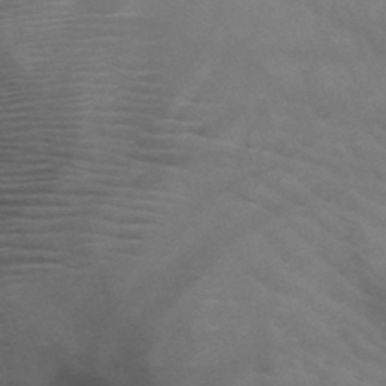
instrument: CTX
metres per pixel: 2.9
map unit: HNb
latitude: -49.9178
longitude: -46.3279
